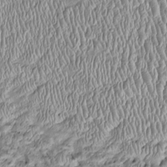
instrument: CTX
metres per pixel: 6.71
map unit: Htu
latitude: -4.9919
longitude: 157.5021
